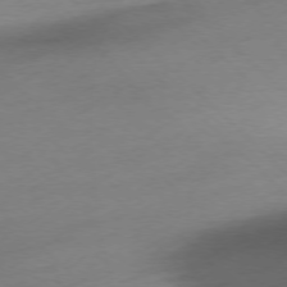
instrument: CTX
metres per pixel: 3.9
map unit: Ap
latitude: -77.2565
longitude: -62.6302
